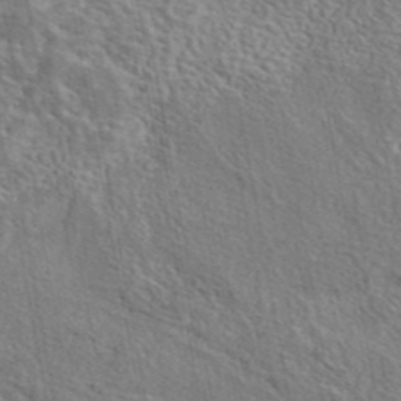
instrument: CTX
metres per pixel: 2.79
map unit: eAb
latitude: 43.1592
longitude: 113.6533
